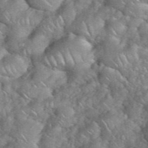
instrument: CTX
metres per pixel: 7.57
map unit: eHh
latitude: 38.7813
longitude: -58.8380
